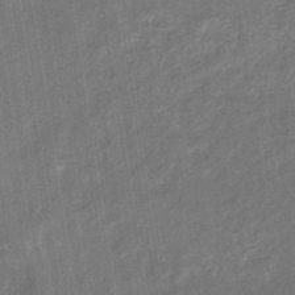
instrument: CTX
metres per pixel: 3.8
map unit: eHb
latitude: -33.9367
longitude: 74.5952
